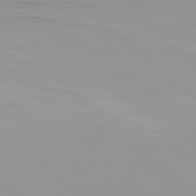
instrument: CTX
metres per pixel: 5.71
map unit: Hpe
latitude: 77.6316
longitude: -172.9513
